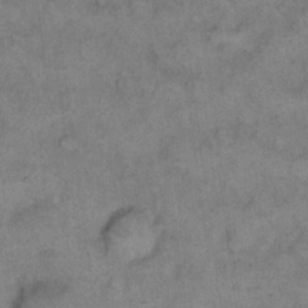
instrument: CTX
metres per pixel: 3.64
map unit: eHh
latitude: 14.1011
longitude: -64.7624
